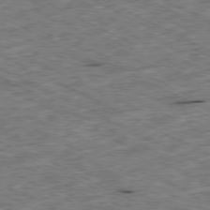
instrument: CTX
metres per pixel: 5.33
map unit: Ap
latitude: -79.6155
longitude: -67.7827
